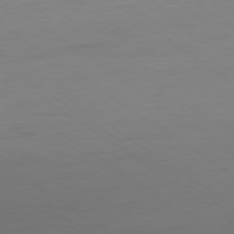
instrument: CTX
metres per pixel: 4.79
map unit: Ap
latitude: -79.5021
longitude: -55.2159
